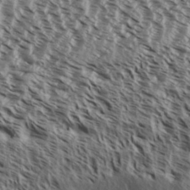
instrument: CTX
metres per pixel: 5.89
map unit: Aa
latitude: 32.1011
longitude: -137.9528
